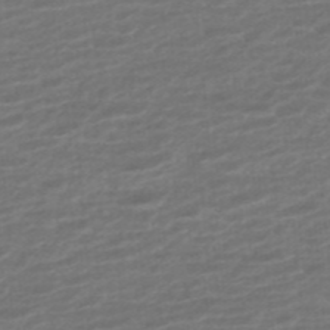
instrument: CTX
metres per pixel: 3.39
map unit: ANa
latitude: -45.2565
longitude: 105.5399
